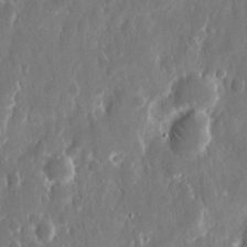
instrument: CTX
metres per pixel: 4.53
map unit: eHh
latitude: 13.1214
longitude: -72.4412
